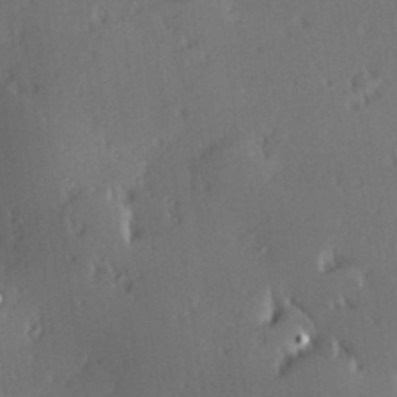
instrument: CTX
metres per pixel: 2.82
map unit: Hve
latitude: 27.2915
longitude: -93.8016
